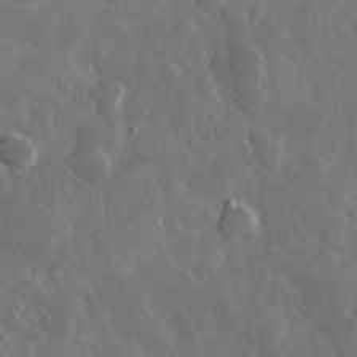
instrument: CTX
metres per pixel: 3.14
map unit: lHvf
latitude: 33.9528
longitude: -87.5938
